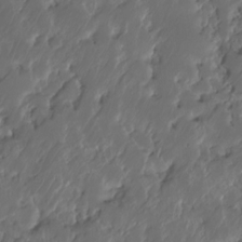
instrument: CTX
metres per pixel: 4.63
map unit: HNhu
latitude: -24.4818
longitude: 50.8975
